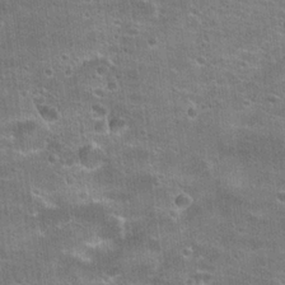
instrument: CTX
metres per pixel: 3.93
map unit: Hto
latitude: 21.7261
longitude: -42.7435
